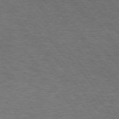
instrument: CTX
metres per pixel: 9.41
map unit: Hpe
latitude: 74.6868
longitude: -131.6883
